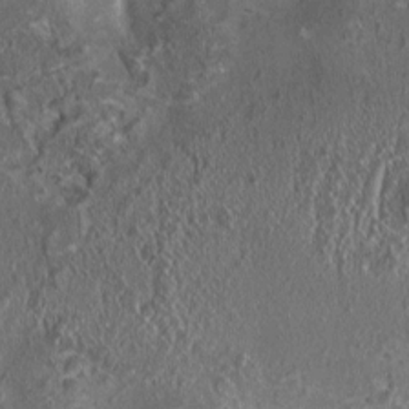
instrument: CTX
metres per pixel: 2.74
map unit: HNhu
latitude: 0.6490
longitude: 0.9920
